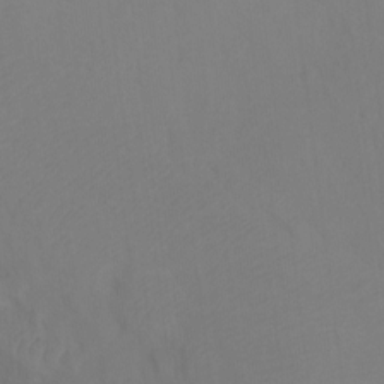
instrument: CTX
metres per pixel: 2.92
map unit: Ht
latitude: -3.8422
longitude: -27.8395
